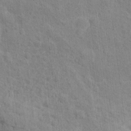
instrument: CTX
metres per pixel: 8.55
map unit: Hto
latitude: 13.2348
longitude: -37.7450
